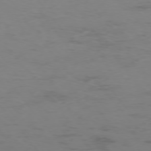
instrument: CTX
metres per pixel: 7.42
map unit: Hpe
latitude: -75.5588
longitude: -19.9528
